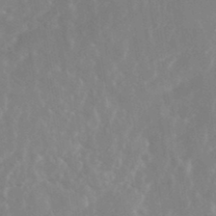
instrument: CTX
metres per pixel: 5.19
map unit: Nhe
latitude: -41.9178
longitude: -111.0459
